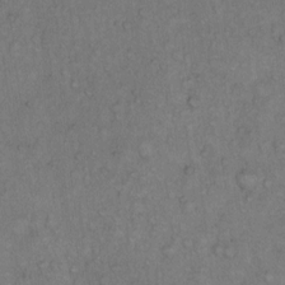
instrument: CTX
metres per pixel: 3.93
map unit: Hto
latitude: 12.1389
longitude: -57.5182
